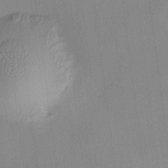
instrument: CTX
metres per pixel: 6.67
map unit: HNhu
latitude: 11.8395
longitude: 10.3495
